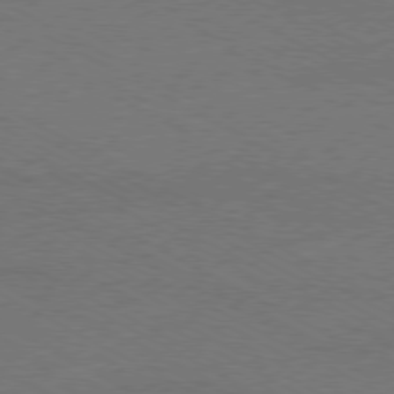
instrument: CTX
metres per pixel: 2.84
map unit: Ap
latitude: -79.6910
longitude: -82.1388
